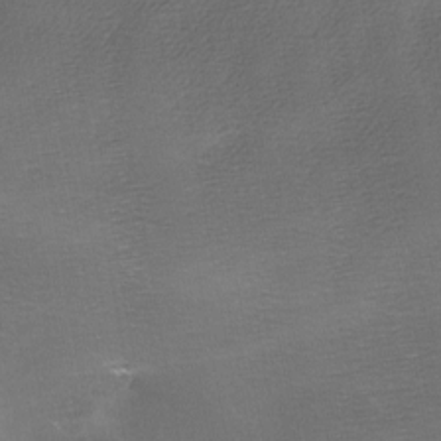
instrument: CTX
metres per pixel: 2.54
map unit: Ave
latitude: -7.1998
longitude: -122.9892
